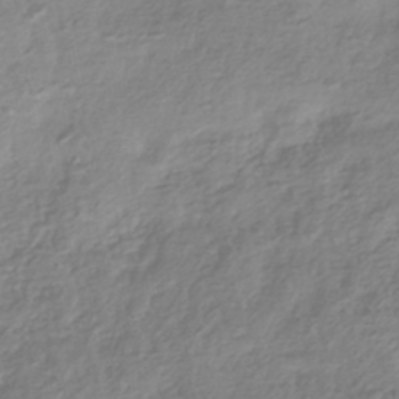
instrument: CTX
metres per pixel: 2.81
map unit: HNhu
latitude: -43.5777
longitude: 100.5006
